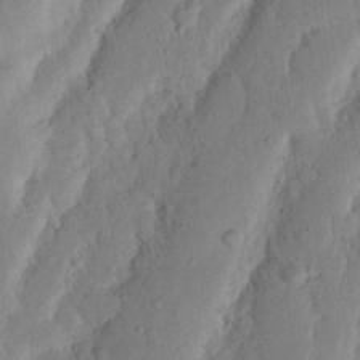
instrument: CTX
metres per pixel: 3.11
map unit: Nhu
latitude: 19.8394
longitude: -75.2537
